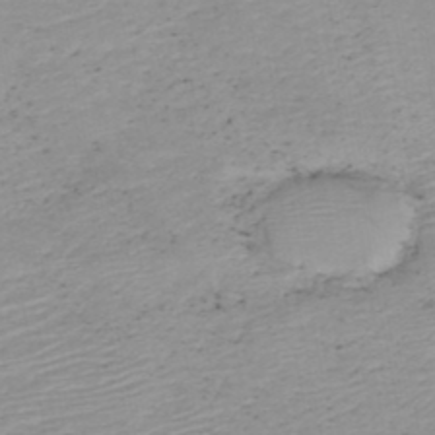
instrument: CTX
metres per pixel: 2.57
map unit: HNb
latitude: -45.8800
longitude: -43.6694
